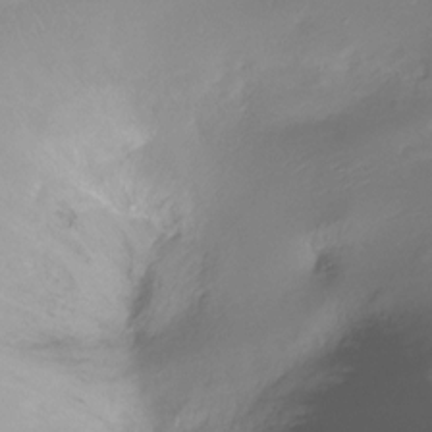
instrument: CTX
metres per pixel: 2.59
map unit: Ht
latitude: -16.4251
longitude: -45.1592
